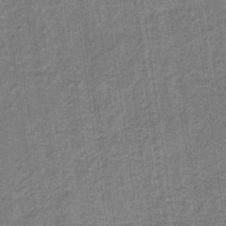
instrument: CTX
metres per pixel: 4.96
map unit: HNb
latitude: -32.4818
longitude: 58.0472
